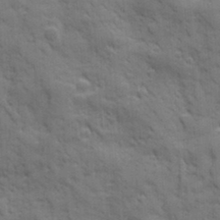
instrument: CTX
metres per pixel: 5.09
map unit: Ave
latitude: 19.7260
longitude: -133.2537
